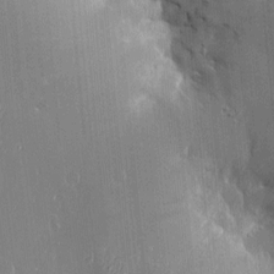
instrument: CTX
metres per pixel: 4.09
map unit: Htu
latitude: -5.1809
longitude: 174.4817
